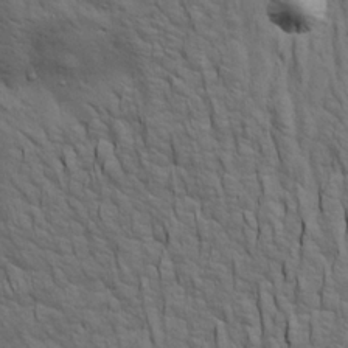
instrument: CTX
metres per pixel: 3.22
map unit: Aa
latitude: 19.7260
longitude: -141.8583
